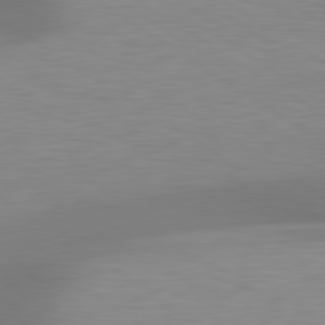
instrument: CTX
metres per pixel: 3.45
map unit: lApd
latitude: 79.5182
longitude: -92.6679
